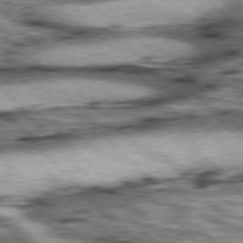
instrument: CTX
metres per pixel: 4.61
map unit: lApd
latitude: 76.5168
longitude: -50.4601
